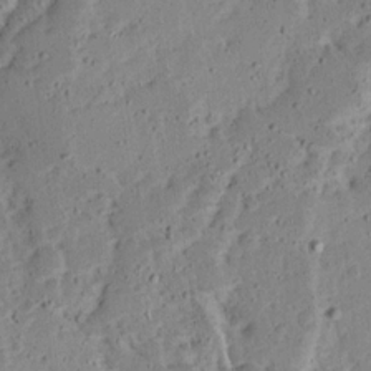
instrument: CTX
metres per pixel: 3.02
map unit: Ave
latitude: 13.7828
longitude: -138.7624
